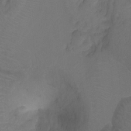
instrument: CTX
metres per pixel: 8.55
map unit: Ht
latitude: -11.2376
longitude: -35.2537
